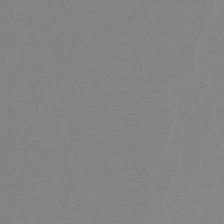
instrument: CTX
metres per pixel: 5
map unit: lHb
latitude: -48.8975
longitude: 68.2739
